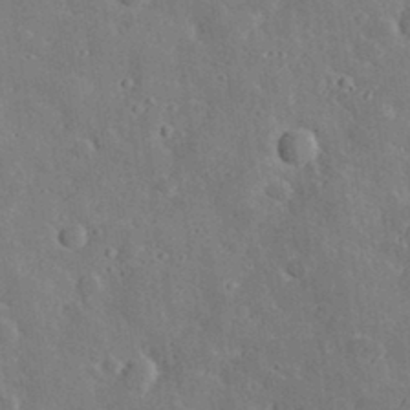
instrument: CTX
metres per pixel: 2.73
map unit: lHvf
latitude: 33.1970
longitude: -85.5371
